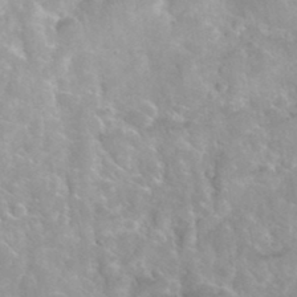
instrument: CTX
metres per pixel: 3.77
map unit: Hto
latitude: 34.9135
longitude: -45.8205
